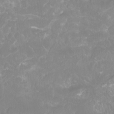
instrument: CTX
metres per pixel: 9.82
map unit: Htu
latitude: -12.4251
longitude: -70.5546
